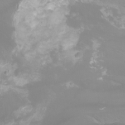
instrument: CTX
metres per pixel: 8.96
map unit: Nhu
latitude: -9.7478
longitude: -70.1389
